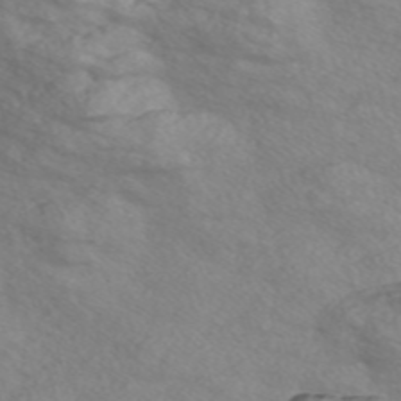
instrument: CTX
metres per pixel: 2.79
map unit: Nve
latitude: -57.1620
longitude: 54.8408
